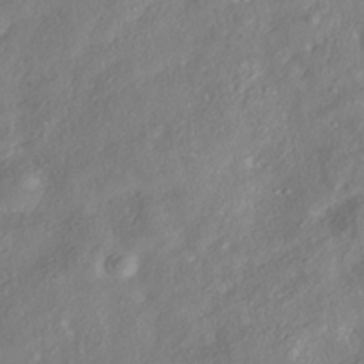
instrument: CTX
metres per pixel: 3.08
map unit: HNhu
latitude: -41.0675
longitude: 108.1606
